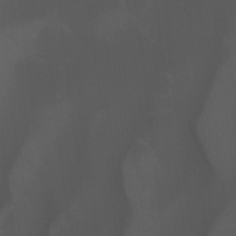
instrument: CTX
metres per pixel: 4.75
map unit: Hto
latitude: -7.6910
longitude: -45.3859
